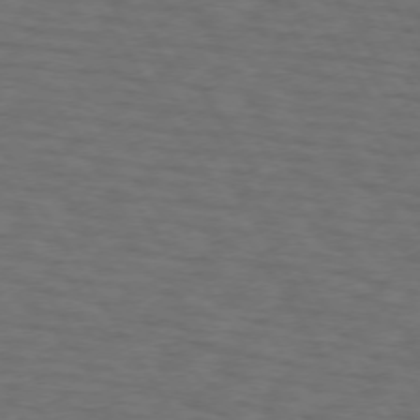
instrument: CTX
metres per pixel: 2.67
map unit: lApd
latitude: 73.0270
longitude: -74.4412
